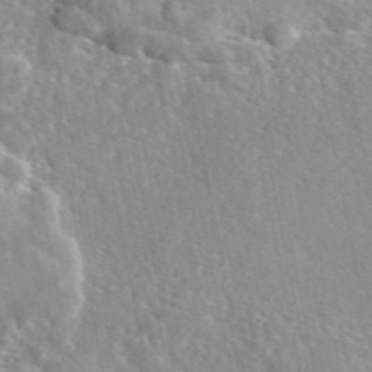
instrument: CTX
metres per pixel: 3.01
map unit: eAb
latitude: 45.8016
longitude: 111.9745
